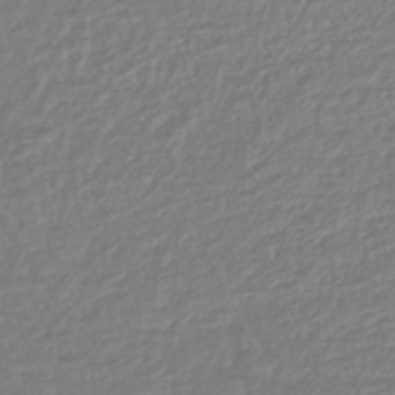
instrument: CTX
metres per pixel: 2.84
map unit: lHb
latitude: -42.6518
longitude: 69.3698
